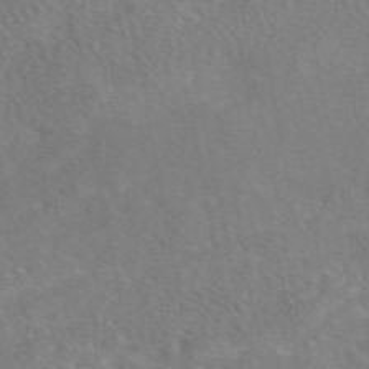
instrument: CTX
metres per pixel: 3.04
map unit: eAb
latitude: 48.7246
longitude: 117.7666
